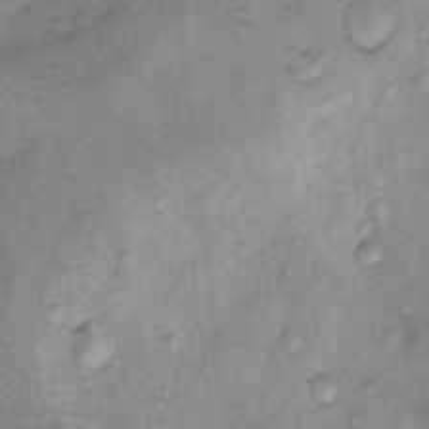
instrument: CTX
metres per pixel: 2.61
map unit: Nhu
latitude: 9.3671
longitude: -25.8394
